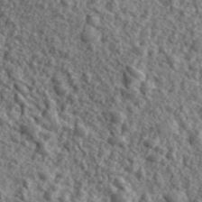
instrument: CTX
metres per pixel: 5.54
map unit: eHh
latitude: 42.3656
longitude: -90.1767
